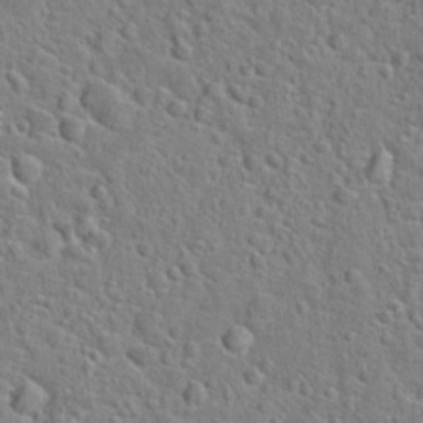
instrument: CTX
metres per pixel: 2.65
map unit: Hto
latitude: 23.0080
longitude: -46.3845
